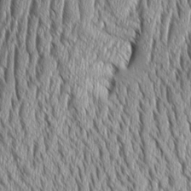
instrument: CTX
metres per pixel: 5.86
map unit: Aa
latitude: 8.8380
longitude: -129.6316
